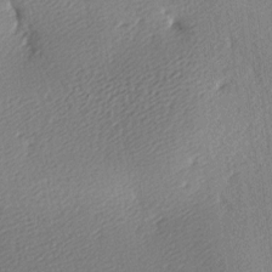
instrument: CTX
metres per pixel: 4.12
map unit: lAa
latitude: -9.4265
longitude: -127.7072
